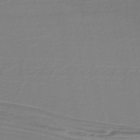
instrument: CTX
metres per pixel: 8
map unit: lHb
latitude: -38.7274
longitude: 55.7289
